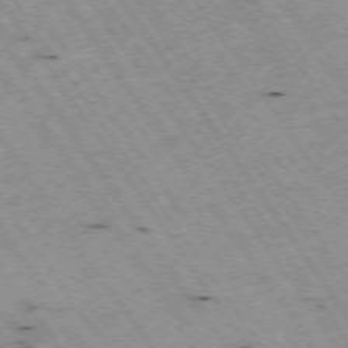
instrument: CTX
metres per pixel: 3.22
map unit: Hpe
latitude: -74.3873
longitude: 3.6910
